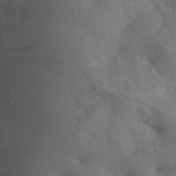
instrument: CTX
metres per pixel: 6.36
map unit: lAa
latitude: 19.3481
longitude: -140.3467
